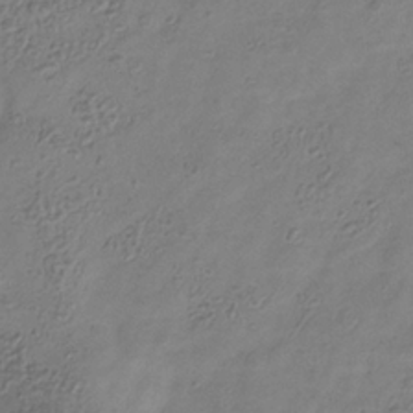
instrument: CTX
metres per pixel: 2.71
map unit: Hve
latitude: -34.6518
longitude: 89.2565
